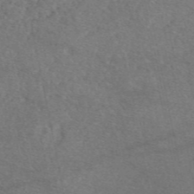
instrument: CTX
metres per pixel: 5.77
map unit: eAb
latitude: 47.7639
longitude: 114.0283
